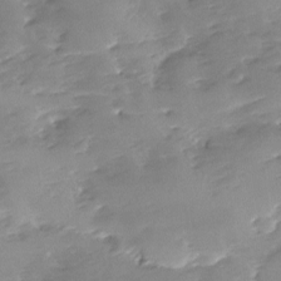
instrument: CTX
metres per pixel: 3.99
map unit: Ave
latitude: -8.6896
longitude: -117.3293
